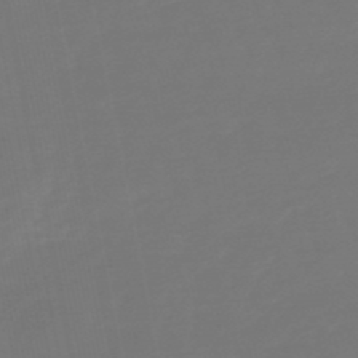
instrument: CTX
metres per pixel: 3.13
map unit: lHb
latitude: -49.5399
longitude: 78.6518
